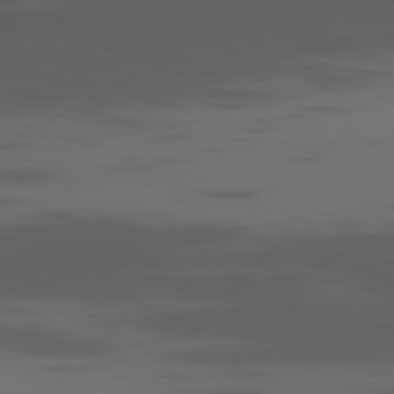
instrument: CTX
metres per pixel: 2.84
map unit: Ap
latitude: -80.9542
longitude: -62.1389
